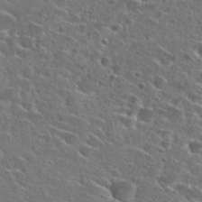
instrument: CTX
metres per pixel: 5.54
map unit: Hto
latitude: 26.2334
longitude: -46.7058
